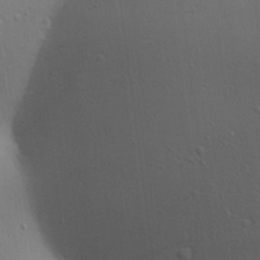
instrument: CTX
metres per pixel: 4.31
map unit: Aa
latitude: 18.3656
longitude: -141.0269
